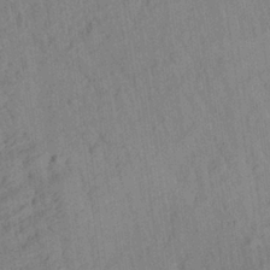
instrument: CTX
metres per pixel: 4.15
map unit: Aa
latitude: 27.4615
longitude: -141.2725
